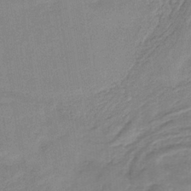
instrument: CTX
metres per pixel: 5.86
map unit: HNb
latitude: -34.4251
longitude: 59.6532
